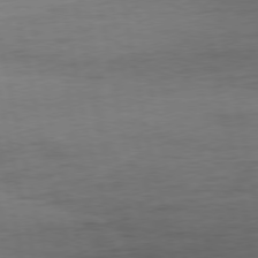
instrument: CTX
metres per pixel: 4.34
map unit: Ap
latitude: -77.1053
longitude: -74.1011
